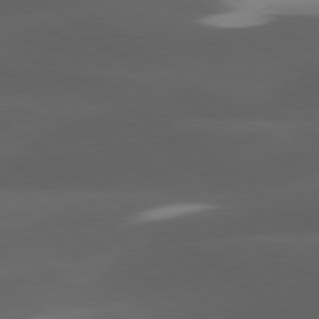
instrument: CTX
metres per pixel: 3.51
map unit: lApd
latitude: 79.6316
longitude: -47.5938
